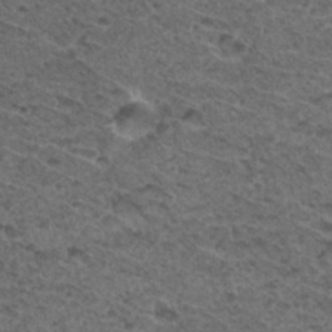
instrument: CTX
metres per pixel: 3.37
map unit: Hto
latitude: 32.8569
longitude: -48.1200
